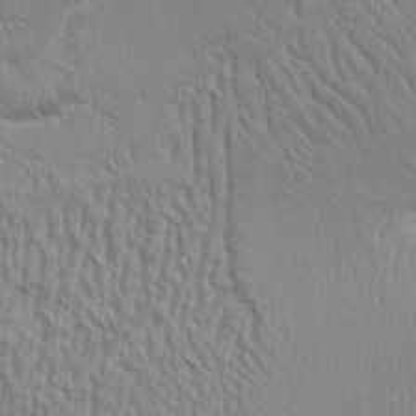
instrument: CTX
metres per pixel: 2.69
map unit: Aa
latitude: 9.3671
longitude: -130.1200
